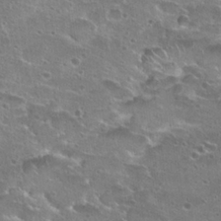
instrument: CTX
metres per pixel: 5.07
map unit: Hto
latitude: 22.8569
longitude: -41.4804
